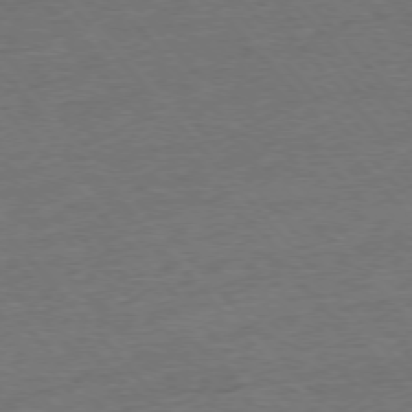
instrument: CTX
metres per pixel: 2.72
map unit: Hpe
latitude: -76.4818
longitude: -11.8017
